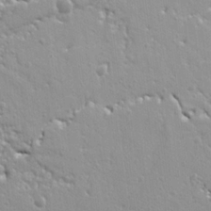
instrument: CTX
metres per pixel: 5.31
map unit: Ht
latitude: 8.9892
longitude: -76.6679
